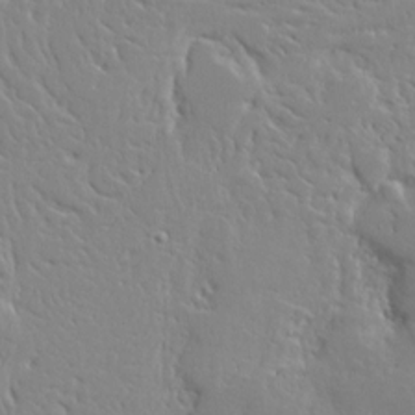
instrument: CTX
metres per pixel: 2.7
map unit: Ave
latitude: 13.0270
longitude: -137.3671
